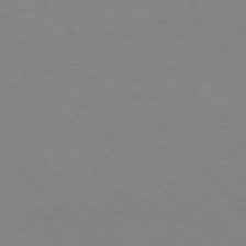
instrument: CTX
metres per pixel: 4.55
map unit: Ap
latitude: -76.5196
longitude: -86.1200
